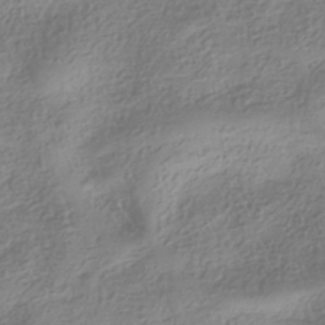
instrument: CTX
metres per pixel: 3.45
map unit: HNhu
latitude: -40.4062
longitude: 97.7478
